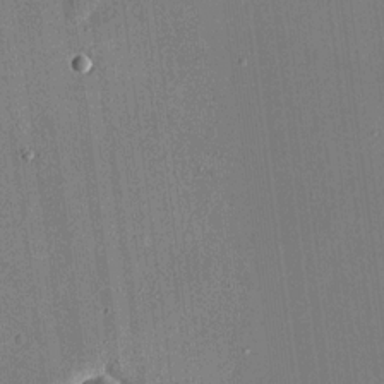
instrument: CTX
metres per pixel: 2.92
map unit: eHh
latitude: 18.7057
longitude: -69.8017
